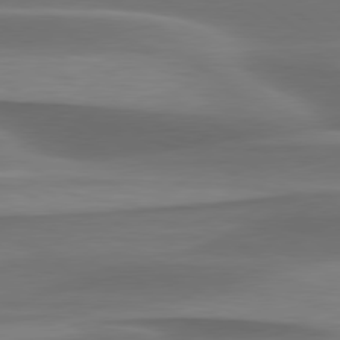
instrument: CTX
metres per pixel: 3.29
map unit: lApd
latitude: 79.6883
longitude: -86.6301
